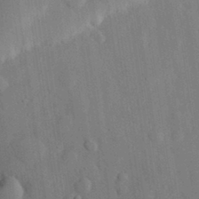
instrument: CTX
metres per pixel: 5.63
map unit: eHh
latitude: 28.6490
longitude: -80.2145
